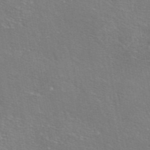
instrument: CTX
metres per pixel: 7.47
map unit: eAb
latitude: 46.1767
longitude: 106.4440
